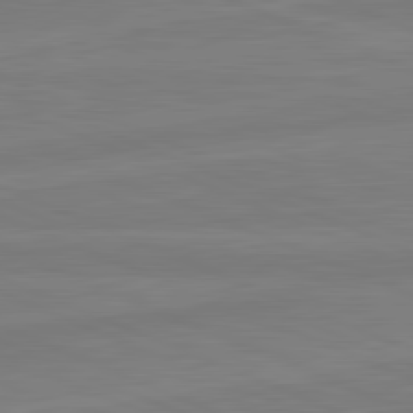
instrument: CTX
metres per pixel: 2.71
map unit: lApd
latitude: 81.8583
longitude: -174.2145
